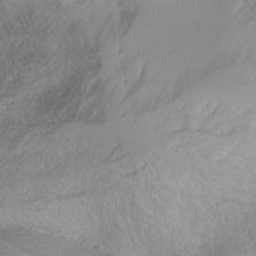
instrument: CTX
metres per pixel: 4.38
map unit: Aa
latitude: -3.4076
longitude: -71.8016
